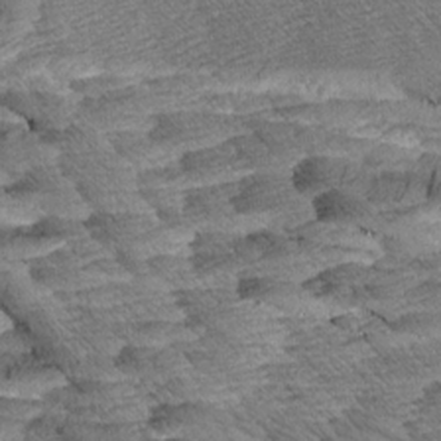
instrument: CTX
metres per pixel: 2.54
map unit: Aa
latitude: 8.0444
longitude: -133.9339
